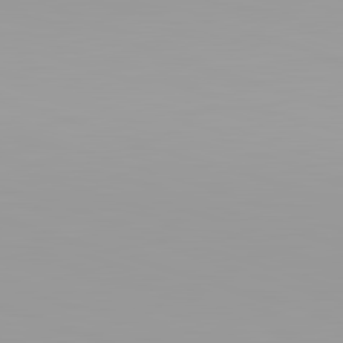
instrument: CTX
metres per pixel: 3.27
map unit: lApd
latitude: 82.8757
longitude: -132.1767
